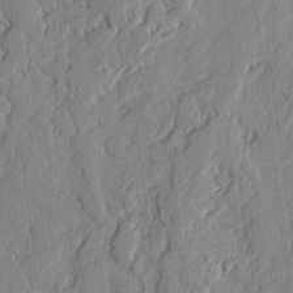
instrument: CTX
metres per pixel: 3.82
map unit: lAvf
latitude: -2.2172
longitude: -107.8961
